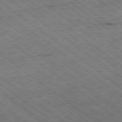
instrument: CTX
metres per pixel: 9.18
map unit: Ap
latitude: -79.1053
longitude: -50.8380
